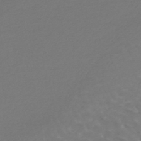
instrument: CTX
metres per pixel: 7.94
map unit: lHb
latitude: -44.6519
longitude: 67.8611
